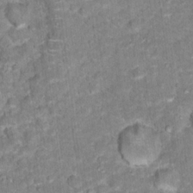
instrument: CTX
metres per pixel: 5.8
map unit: Hto
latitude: 17.3293
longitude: -36.6113
